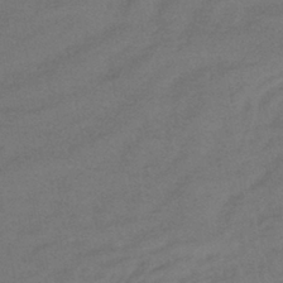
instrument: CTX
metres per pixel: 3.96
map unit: HNhu
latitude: -41.1809
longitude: 92.4818
